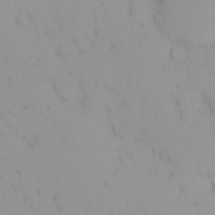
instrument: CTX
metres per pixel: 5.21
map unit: eHh
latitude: -1.7289
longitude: 20.3117
